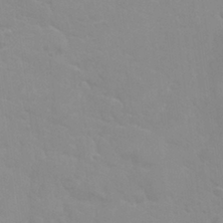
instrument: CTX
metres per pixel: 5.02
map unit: Nhu
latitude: 27.8583
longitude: -54.2711
